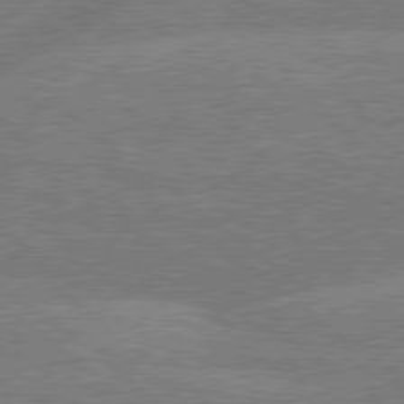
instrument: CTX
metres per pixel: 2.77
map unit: Hpe
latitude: 79.1592
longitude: -152.8569
